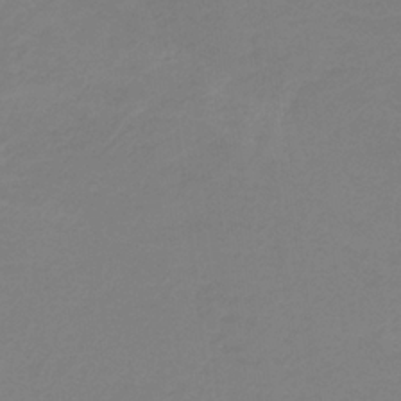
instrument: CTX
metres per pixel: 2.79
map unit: HNb
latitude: -33.2187
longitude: 61.0675
